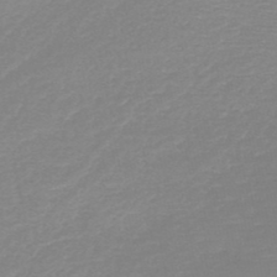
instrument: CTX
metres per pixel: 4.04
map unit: HNb
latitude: -48.8597
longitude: -43.2915
